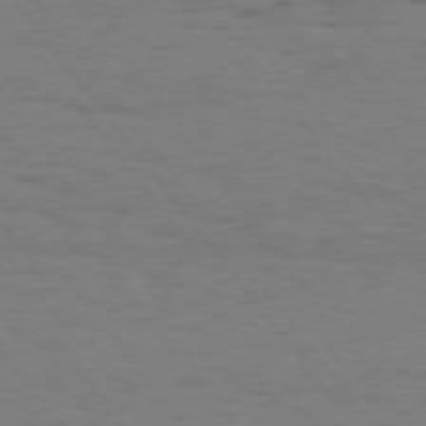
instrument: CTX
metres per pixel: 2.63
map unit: Hpe
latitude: 75.0270
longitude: -136.8380
